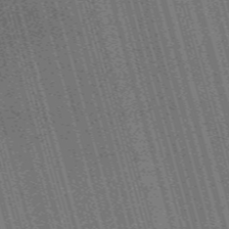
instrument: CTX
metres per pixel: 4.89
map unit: Nve
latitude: -59.6154
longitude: 62.2928
